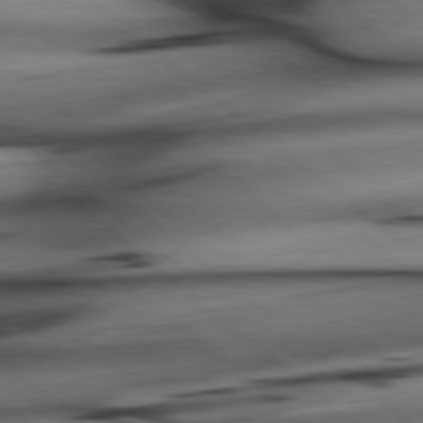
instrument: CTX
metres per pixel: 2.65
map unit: lApd
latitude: 79.0270
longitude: -140.2333
